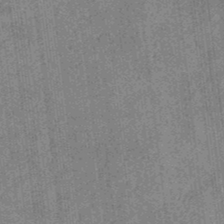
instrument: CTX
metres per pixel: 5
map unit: eHb
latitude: -35.4454
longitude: 79.0675
